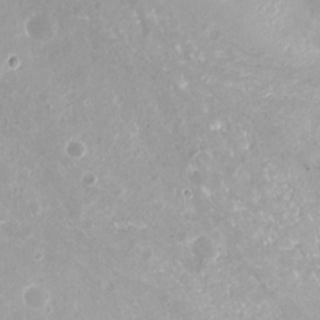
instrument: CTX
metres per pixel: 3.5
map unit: Nhu
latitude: -11.8234
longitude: -38.1767
